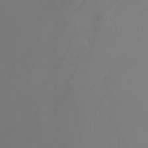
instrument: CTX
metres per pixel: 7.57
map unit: Nhu
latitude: -7.0108
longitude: -84.0255
